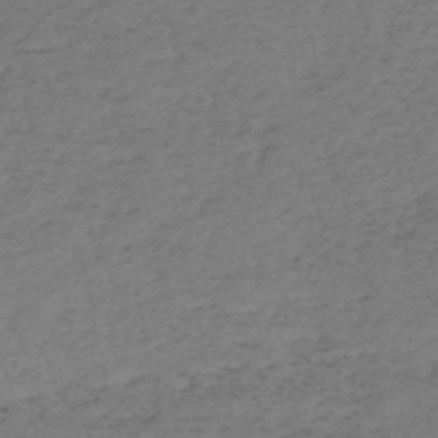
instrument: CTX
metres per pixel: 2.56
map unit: HNb
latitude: -55.9178
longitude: -44.1011
